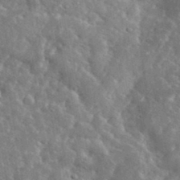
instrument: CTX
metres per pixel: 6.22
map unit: lHvf
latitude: 36.9703
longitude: -88.2334
